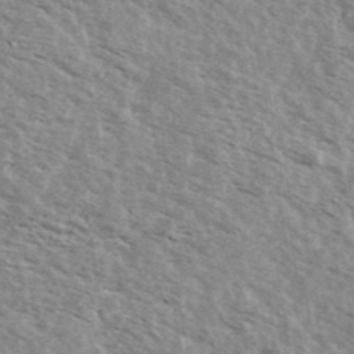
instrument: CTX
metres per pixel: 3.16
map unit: Ave
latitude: 39.8961
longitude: -109.3103
